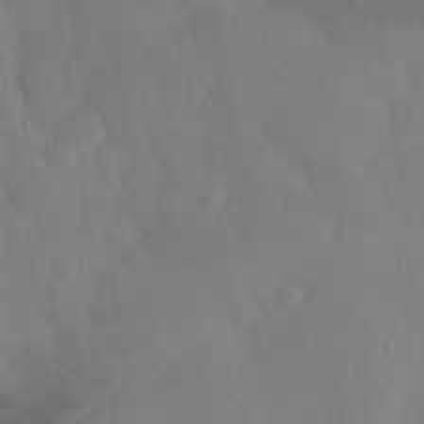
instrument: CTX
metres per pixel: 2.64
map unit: eHh
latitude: 31.1404
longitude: -72.3657
